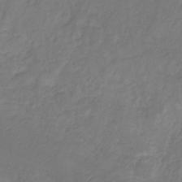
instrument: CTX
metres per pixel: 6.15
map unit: lHb
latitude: -31.1053
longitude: 65.7289
